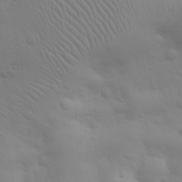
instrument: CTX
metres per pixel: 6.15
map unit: eHh
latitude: 25.3670
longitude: -65.8772
